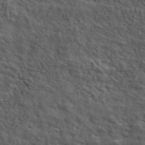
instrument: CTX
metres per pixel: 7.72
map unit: ANa
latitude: 47.6694
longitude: -83.1025
